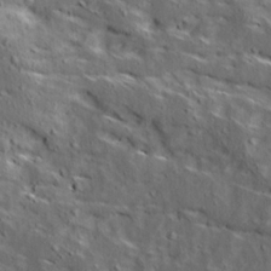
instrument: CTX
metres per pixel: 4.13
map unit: Ave
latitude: 15.4805
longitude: -138.4601
